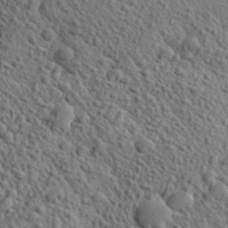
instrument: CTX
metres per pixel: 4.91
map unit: Aa
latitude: 26.9514
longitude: -141.3859
